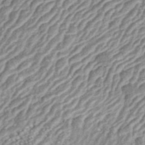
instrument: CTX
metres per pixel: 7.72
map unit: ANa
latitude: 43.0836
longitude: 35.6155
